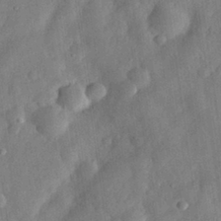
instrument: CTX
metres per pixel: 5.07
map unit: eHh
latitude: 30.2712
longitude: -74.6491
